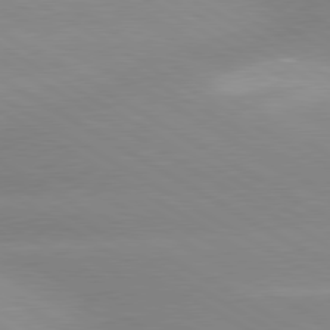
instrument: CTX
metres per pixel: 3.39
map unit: lApd
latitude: 80.1578
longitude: -146.6869
